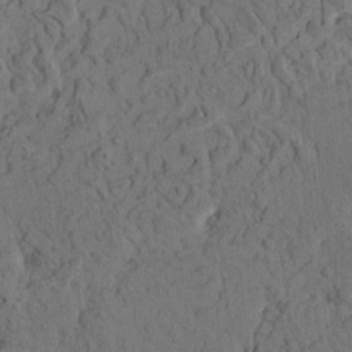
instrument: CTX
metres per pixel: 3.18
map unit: eHh
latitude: -1.8045
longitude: 17.3132
